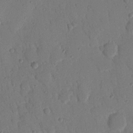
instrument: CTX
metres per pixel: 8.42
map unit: Nhu
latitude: 17.2348
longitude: -79.0270
